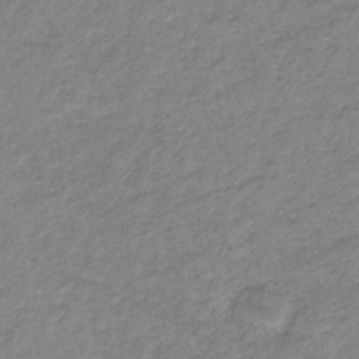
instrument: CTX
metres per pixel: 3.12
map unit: eHb
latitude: -36.8408
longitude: 74.7841
